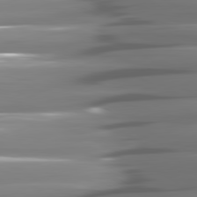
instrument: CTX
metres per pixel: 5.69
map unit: lApd
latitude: 81.1781
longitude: -144.6301
